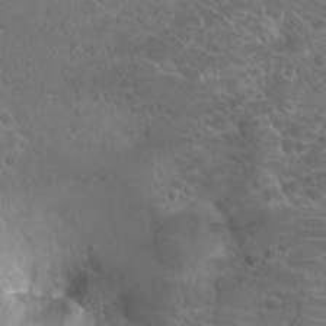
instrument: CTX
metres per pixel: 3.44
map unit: Hto
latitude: 22.1389
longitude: -41.1214
